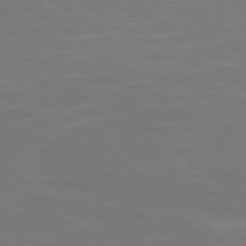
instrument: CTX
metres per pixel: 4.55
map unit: Hpe
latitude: 78.8191
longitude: -123.3860
